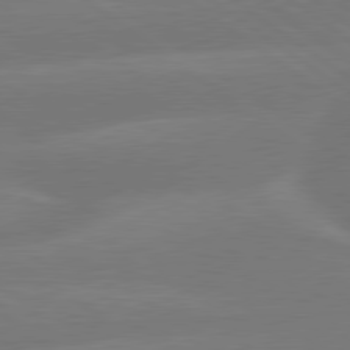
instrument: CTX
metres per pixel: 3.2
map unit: lApd
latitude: 79.8017
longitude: -148.5735
